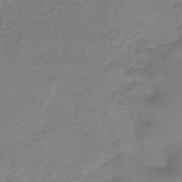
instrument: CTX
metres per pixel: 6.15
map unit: HNb
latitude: -46.6518
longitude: -38.9136
